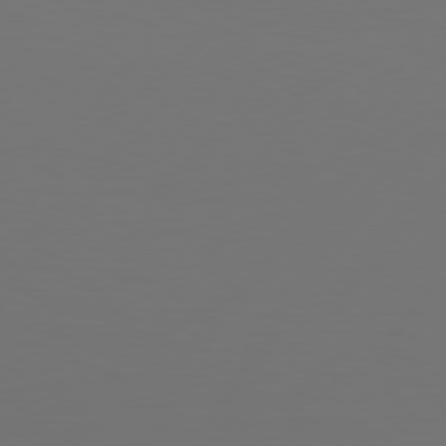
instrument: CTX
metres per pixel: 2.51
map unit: Hpe
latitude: 75.4615
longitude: -129.6316
